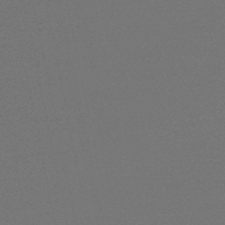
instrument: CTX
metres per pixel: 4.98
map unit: lHb
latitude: -47.4643
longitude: 60.1417
